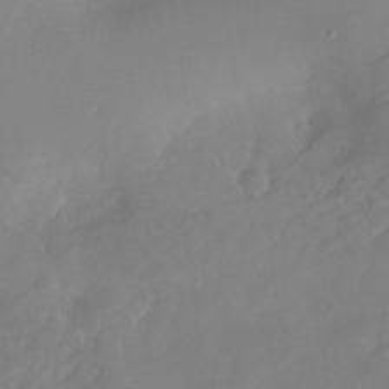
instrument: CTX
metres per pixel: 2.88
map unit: Nhu
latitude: -27.4832
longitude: -79.1592
